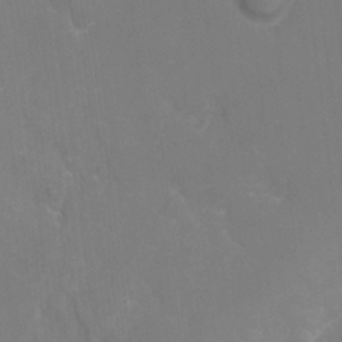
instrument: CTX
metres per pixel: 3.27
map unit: Ht
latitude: -1.3132
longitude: -34.7624
